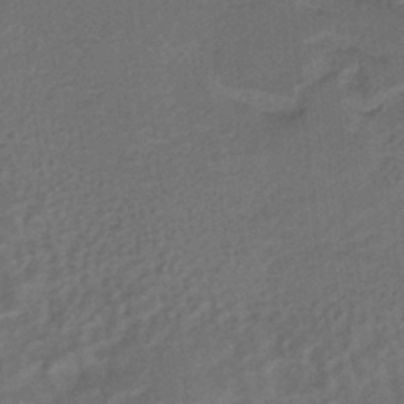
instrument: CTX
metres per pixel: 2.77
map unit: eHh
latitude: -42.1038
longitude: -32.7435
